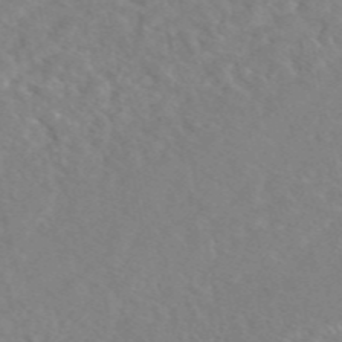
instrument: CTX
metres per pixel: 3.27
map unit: eAb
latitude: 48.3656
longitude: 117.7666
